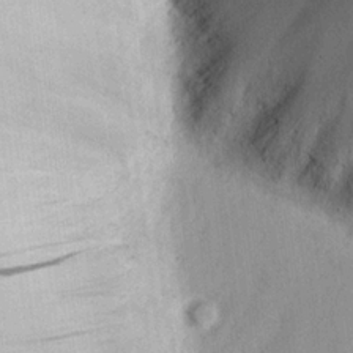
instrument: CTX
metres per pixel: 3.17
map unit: eHh
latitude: 21.0270
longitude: -71.2159
